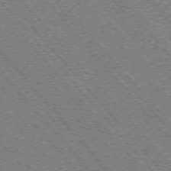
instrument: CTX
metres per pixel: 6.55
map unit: Hpe
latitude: -75.7856
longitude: -12.8947
